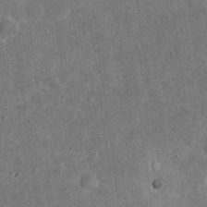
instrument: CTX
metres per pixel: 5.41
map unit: eHh
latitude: 21.2159
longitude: -63.4238
